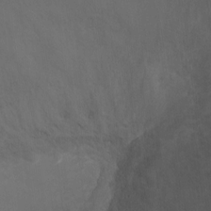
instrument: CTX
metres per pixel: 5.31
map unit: Ht
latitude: -1.6344
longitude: -20.4979
